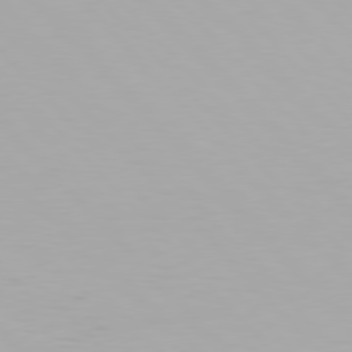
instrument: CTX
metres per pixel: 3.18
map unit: Hpe
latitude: 77.4237
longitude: -166.5356
